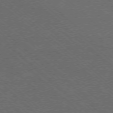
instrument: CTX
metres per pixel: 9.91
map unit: Ap
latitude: -75.8612
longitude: -79.5560
